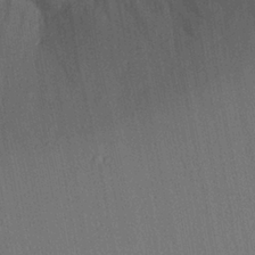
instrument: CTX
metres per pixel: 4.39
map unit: Ave
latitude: 23.8583
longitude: -135.8205
